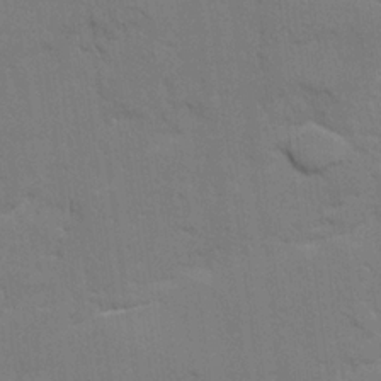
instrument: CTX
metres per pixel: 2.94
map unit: Ave
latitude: 23.0836
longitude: -130.3468
